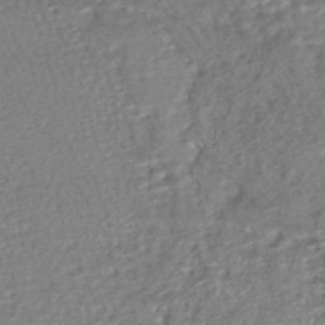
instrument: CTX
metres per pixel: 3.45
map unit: HNhu
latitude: -47.7855
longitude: 102.1606
